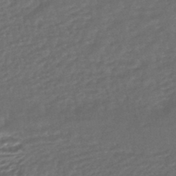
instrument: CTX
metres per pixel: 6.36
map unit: HNhu
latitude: -43.7288
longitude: 98.1417
